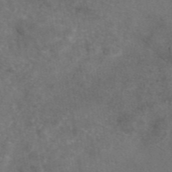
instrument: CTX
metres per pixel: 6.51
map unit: eAb
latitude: 47.2348
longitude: 109.3132
